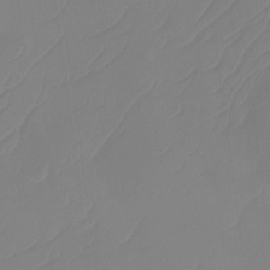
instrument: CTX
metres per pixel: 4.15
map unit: Htu
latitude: -14.0850
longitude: -49.8961
